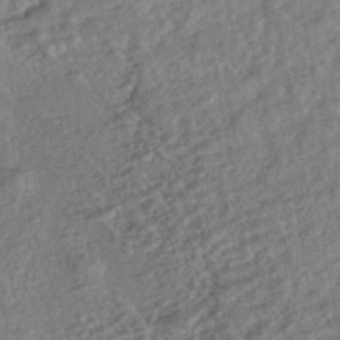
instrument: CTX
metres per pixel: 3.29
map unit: HNhu
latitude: -43.9367
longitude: 100.1038
